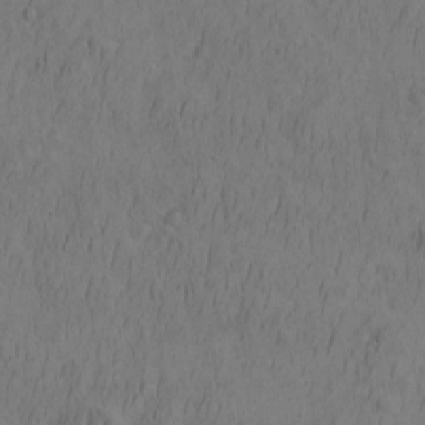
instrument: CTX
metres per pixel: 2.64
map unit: eHh
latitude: -2.5573
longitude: 16.6897
